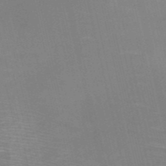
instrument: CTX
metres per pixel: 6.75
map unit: HNb
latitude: -52.0472
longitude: -45.1970
